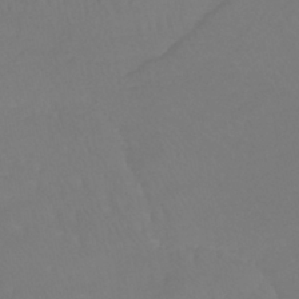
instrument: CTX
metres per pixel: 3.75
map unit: lHb
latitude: -41.6344
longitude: 65.3321
